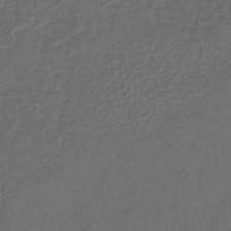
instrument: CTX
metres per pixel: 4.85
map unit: lHb
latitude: -38.7652
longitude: 70.8597
